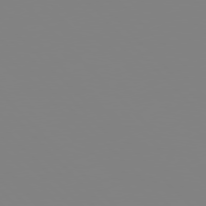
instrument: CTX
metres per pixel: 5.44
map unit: Hpe
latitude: 77.2726
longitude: -161.5560
